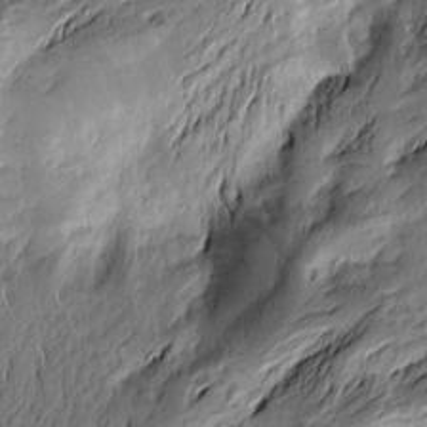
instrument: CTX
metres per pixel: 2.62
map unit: Htu
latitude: -2.8596
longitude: -177.1970
